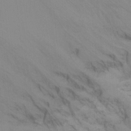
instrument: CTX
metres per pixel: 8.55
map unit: Ht
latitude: -10.5196
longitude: -33.4993
